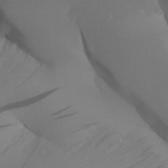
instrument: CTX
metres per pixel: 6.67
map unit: Aa
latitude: 25.8583
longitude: -128.3656
